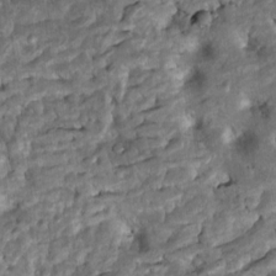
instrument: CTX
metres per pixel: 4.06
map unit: Htu
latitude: -7.7855
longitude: 145.8234
